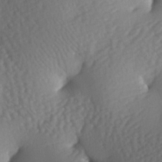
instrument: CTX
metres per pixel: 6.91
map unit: lAa
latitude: -6.9541
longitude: -126.5735
